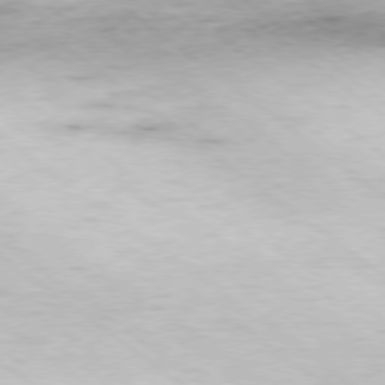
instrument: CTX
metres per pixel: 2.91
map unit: Hpe
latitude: -79.0108
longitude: 11.6155
